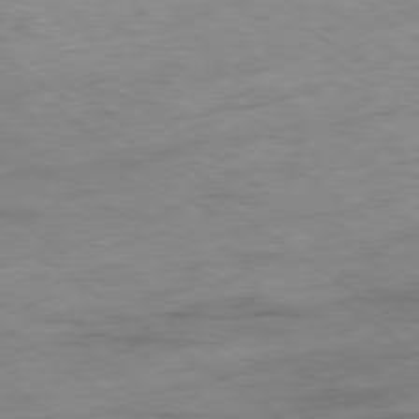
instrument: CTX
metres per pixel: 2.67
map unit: Hpe
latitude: -78.6140
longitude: -17.1970
